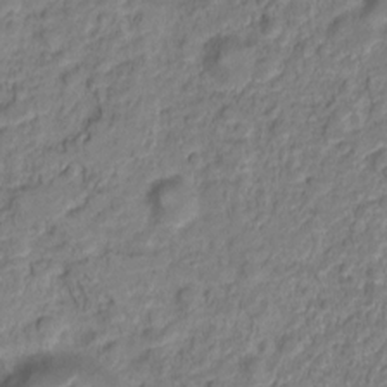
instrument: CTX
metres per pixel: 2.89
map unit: Nve
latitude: -19.8044
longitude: 105.4643
